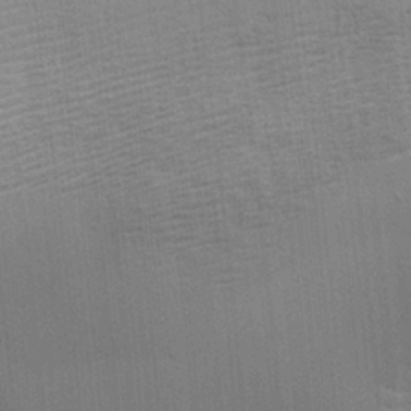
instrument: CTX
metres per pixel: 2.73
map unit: Aa
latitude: 18.7057
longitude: -125.2348
